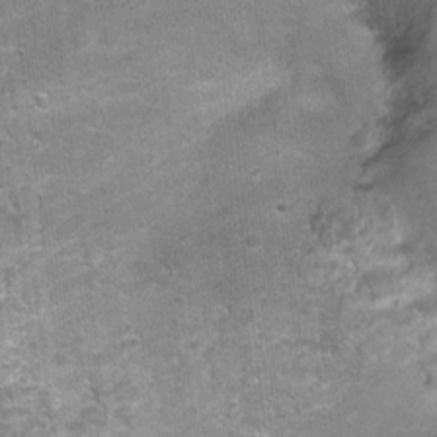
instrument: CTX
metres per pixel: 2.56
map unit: Nhu
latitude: 1.7827
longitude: -17.4615
